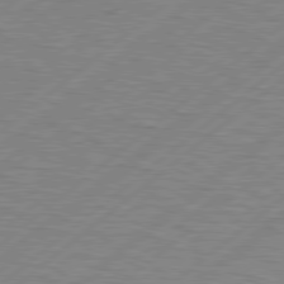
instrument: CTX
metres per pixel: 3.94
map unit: Hpe
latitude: 78.8191
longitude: -121.1781
